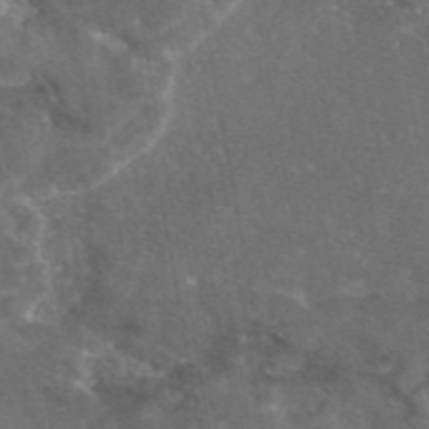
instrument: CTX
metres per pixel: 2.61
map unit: eAb
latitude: 46.6491
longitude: 112.5196
